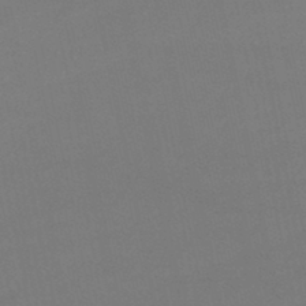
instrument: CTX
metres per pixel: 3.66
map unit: lHb
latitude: -45.5021
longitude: 61.2943
